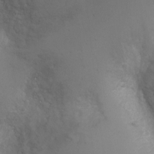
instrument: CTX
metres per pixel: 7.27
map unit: Ht
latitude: -7.2376
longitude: -20.7624
